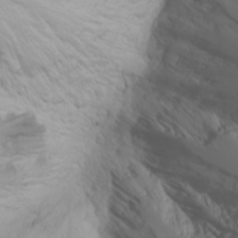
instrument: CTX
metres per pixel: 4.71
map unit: Nhu
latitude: -6.2550
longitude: -89.8773
